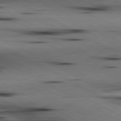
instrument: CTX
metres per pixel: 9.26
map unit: lApd
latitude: 80.7057
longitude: 157.1242
